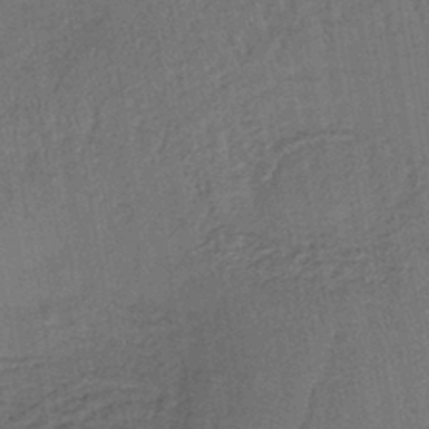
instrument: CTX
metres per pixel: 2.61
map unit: lHb
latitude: -39.8800
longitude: 62.6896
